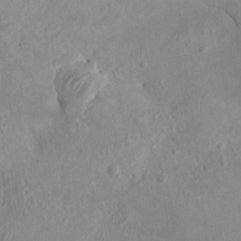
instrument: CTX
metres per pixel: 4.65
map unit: HNhu
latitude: 7.2348
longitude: -1.1970
